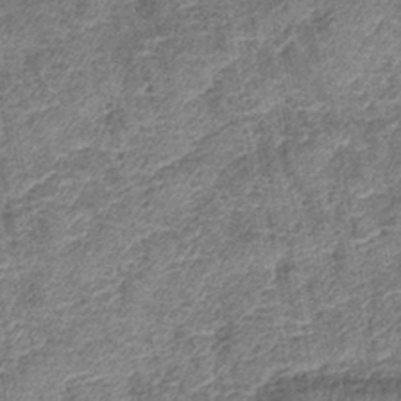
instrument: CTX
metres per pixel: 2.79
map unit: lHb
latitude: -42.8219
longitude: 79.5399
